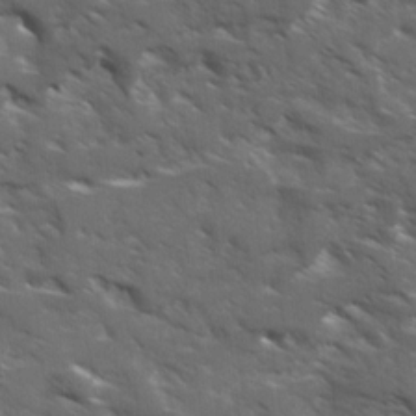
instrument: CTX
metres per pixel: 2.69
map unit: Ave
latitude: 17.8772
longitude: -130.6302
